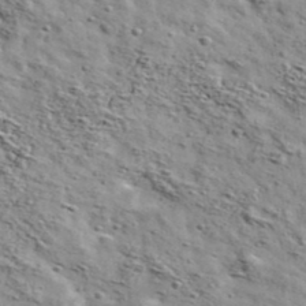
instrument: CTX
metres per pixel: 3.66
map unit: Ave
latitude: 41.8583
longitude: -108.9324
